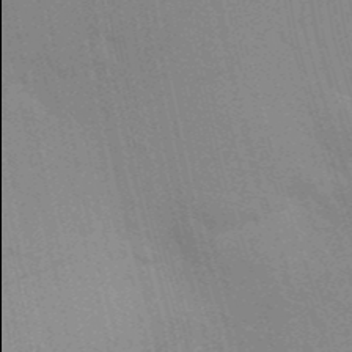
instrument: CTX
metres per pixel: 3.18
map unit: Aa
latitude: 31.9339
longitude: -145.9906
